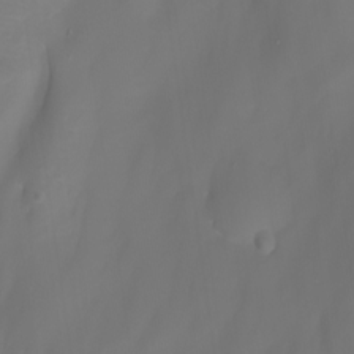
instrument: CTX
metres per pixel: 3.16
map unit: Aa
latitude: -7.3131
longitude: -79.6883
